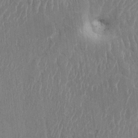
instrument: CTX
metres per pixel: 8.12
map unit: HNhu
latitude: 4.4790
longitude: -6.5735
